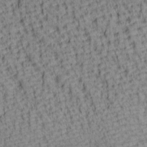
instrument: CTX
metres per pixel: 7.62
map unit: lAa
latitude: 7.2537
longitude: -115.4615
